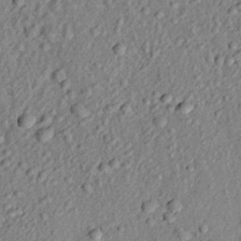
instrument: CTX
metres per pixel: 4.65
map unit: eHh
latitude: 25.0458
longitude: -78.6113
